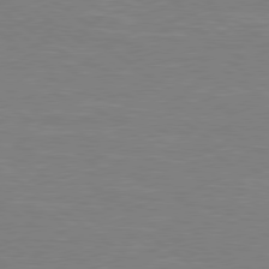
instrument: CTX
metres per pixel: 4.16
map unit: lApd
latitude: 79.1214
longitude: -92.6490
